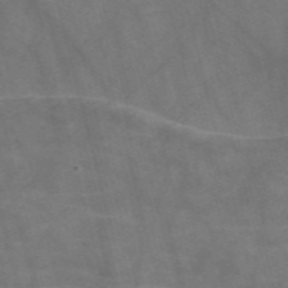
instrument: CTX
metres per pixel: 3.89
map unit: Nve
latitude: -58.5195
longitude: 63.7477
